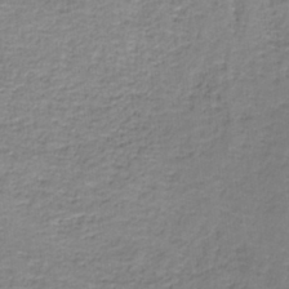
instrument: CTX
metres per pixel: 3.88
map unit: eAb
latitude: -36.3495
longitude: 52.5573
